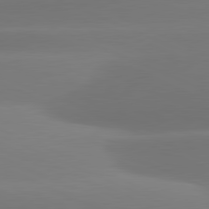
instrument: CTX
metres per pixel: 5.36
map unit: lApd
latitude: 81.1025
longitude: -161.5560
